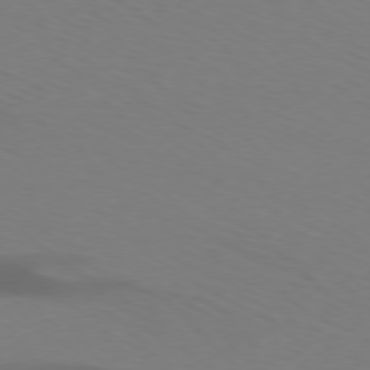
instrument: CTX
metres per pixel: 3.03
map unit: Hpe
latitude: 76.3467
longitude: -132.3467
